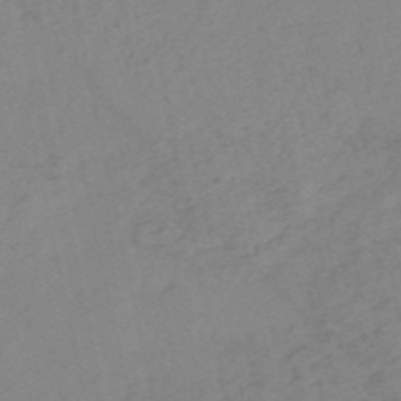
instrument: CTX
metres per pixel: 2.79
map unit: HNb
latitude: -52.8408
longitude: -42.3278
